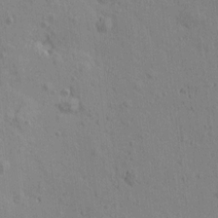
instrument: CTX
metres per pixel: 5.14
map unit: Htu
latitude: -0.2362
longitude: -175.6694
